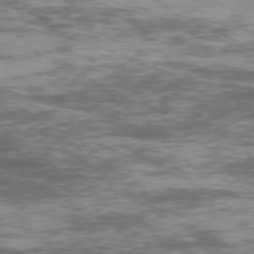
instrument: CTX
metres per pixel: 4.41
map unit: Ap
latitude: -76.5385
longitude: -68.9703
